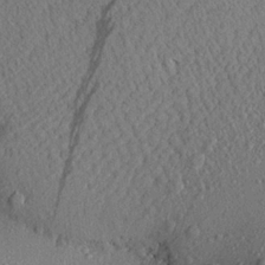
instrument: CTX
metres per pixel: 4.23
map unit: Aa
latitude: 21.8961
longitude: -143.4238
